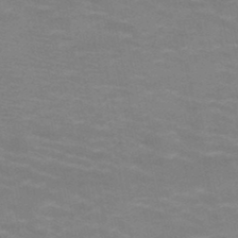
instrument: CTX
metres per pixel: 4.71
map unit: HNb
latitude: -46.4440
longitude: -46.9514
